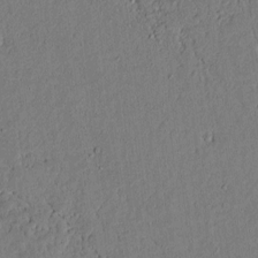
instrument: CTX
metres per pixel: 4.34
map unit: lAvf
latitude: 5.1025
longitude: 169.1620
